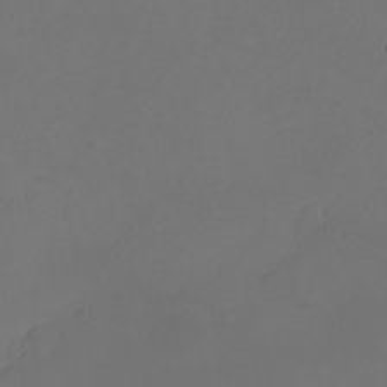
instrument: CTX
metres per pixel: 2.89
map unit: eHh
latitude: -2.6707
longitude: -74.1389
